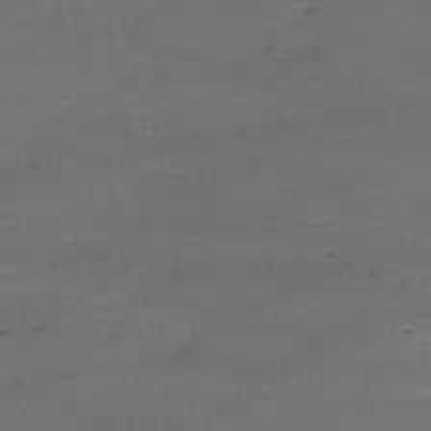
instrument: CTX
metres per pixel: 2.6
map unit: HNb
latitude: -51.3887
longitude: -39.1970
